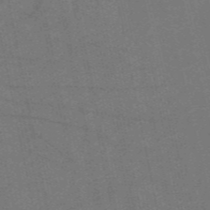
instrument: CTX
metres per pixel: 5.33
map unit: HNb
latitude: -55.5399
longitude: -39.5749
